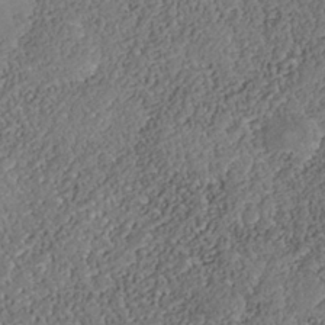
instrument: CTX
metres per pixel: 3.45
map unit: Nhe
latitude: -38.8975
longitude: -117.3671
